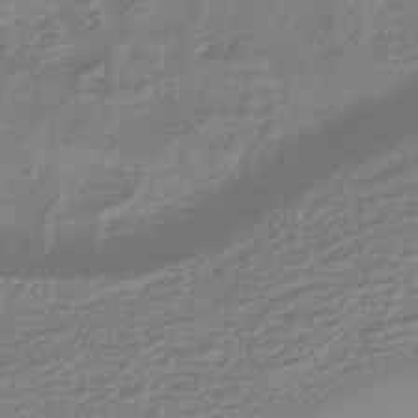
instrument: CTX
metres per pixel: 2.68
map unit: HNhu
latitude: -44.8408
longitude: 96.2173
